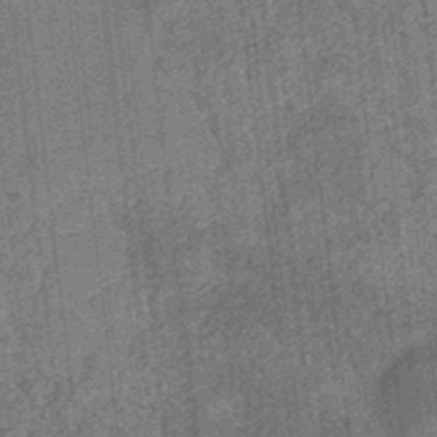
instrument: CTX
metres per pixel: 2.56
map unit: eHb
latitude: -35.0864
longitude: 79.1620
